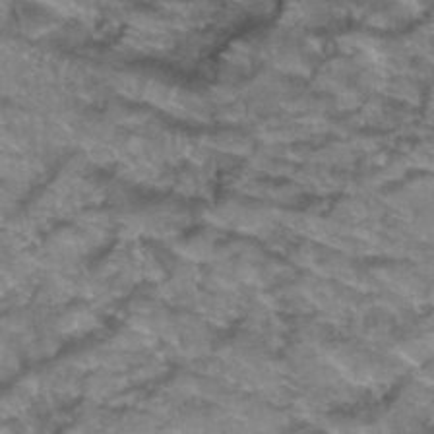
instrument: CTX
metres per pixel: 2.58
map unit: Hto
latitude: 37.4993
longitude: -43.3482
